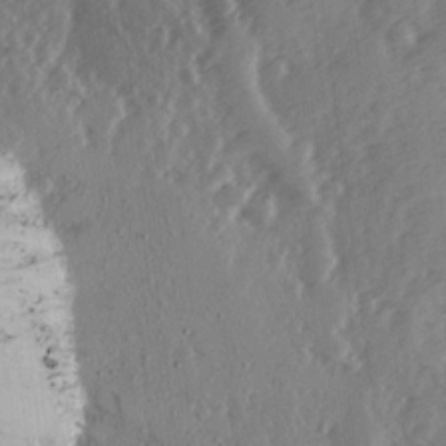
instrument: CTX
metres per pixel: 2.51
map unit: Ave
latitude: 14.8191
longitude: -103.2348
